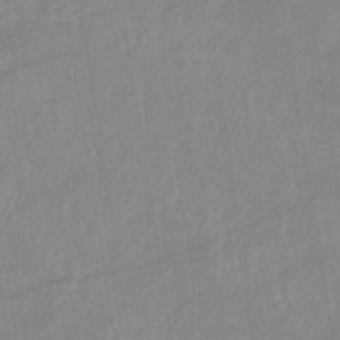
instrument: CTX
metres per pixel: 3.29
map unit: lHb
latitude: -34.8786
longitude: 72.9919
